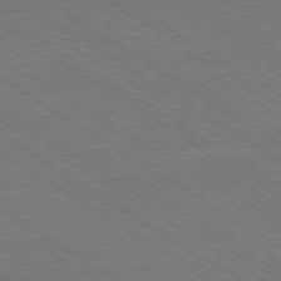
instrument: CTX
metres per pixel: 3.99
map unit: Ap
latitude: -79.2565
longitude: -84.9136
